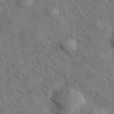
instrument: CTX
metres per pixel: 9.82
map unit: eHh
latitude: 36.7813
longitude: -138.4790
